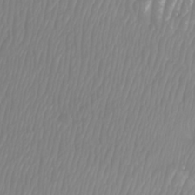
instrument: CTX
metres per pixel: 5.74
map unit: Htu
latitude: -8.7463
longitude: -74.7246
